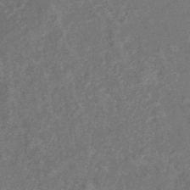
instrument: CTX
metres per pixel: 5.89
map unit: eHb
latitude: -39.5021
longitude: 77.5588
